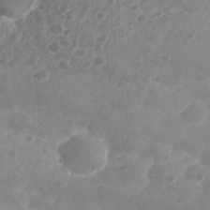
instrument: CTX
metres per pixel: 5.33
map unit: Nhu
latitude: 26.2901
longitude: -52.3845
